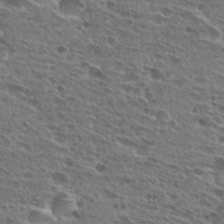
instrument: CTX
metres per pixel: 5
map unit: Hto
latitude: 27.4049
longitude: -45.7449
